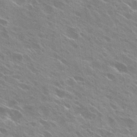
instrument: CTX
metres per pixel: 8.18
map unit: Hto
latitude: 26.9514
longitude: -41.0647
